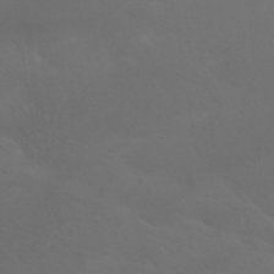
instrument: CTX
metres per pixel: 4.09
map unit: ANa
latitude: 36.1200
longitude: 13.8611
